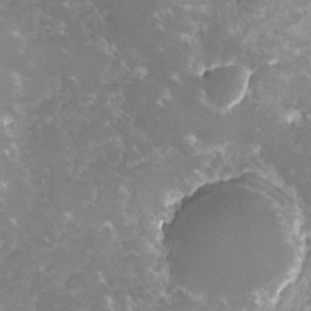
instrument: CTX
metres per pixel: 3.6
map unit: lHvf
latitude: -15.9178
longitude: -101.0270
